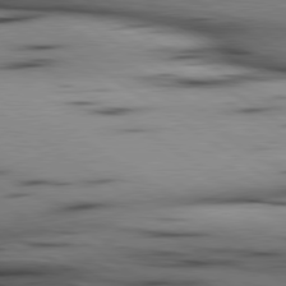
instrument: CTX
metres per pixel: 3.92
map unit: lApd
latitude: 80.1011
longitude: 161.8989
